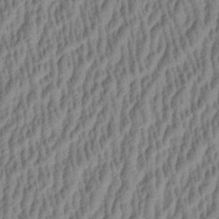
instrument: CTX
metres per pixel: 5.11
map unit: Aa
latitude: 28.8002
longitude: -137.7072
